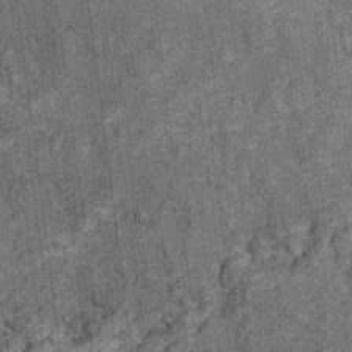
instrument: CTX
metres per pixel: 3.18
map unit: Ht
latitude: 8.6679
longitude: -37.7260
